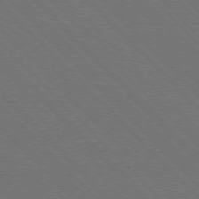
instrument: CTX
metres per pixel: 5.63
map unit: Hpe
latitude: -77.4832
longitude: -12.4979
